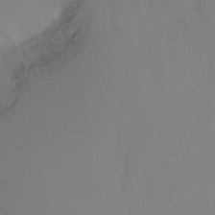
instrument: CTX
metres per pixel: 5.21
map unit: Ht
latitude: -9.5399
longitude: -31.6316
